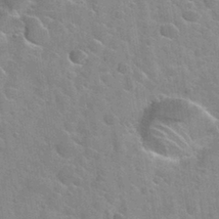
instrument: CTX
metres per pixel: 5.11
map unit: Nhu
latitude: 31.6505
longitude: -53.8961
